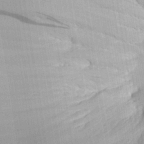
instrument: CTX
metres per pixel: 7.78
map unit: Aa
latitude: 29.4048
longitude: -145.1781
